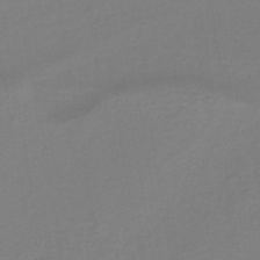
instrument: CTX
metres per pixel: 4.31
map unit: eHh
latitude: -42.2172
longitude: -32.6302
